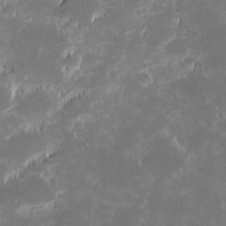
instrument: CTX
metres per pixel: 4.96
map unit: eHh
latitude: -1.3888
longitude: -84.3278
